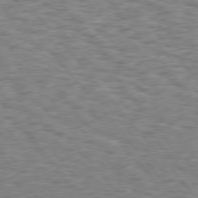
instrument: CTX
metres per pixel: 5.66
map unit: Hpe
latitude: 75.7450
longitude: -135.3103
